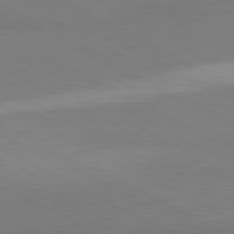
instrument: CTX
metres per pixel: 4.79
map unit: lApd
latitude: 81.3104
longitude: 158.2739
